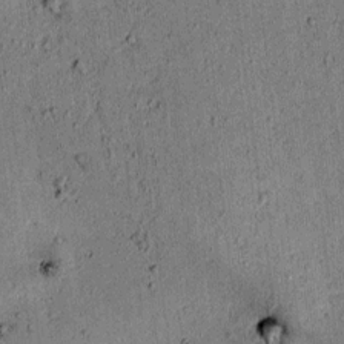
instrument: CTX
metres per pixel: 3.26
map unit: lAvf
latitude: 4.3089
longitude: 168.3873
